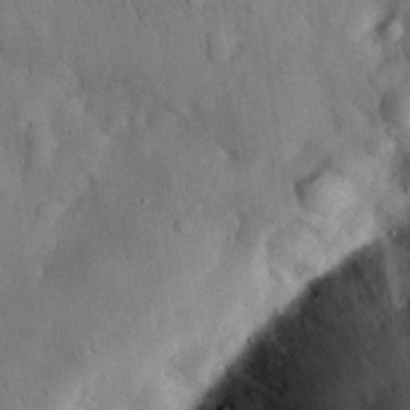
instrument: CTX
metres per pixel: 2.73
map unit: Nhu
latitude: 27.8583
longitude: -69.2915
